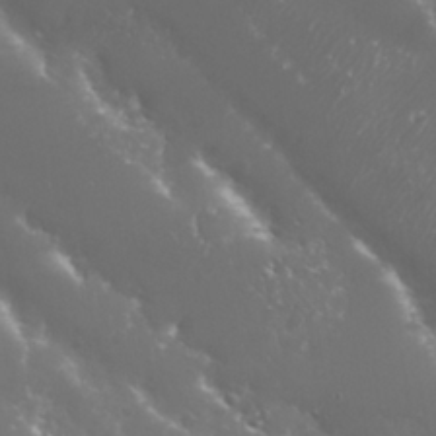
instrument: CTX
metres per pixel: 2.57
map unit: Nhu
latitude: 25.8772
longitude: -60.1389
